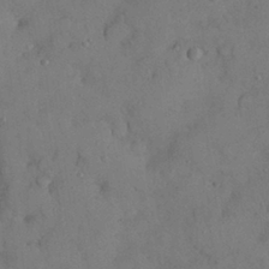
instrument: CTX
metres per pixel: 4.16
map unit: Nhu
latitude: 28.4412
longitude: -70.2900
